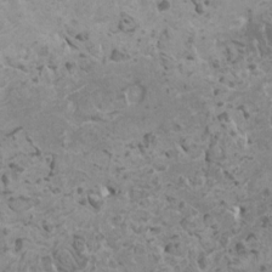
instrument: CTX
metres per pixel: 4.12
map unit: HNhu
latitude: 0.3467
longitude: 2.6329
